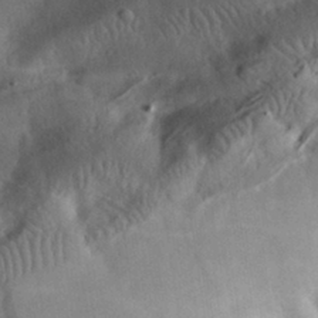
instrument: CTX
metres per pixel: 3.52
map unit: eHh
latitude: 30.7247
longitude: -73.3104
